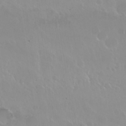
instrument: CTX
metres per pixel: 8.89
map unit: Nhu
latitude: 29.9528
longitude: -56.5167
